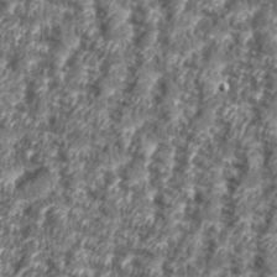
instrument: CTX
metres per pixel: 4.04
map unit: eHh
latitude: 35.7071
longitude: -137.2159
